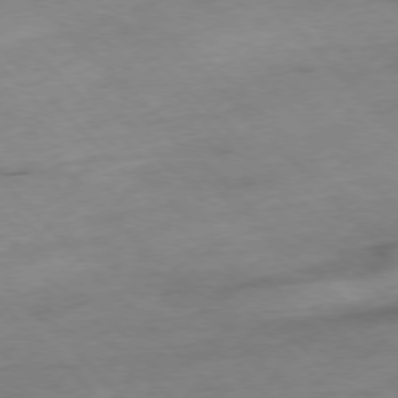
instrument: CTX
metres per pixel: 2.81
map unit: Hpe
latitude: -77.1431
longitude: -17.1403
